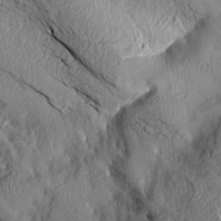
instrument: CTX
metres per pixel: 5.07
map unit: Aa
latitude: 14.6302
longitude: -146.7625
